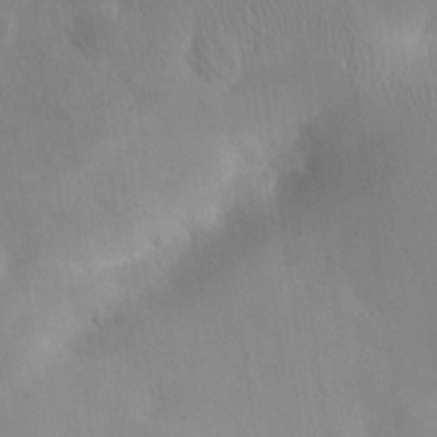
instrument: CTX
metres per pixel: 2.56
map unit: eHh
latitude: 26.2334
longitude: -65.8961
